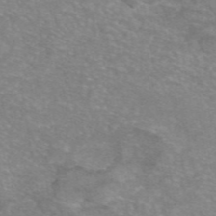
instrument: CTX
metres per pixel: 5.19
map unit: eAb
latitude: 46.4034
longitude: 102.7841
